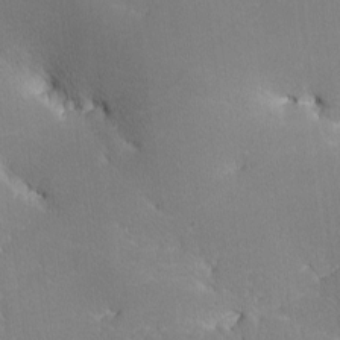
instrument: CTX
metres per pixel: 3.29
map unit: lHvf
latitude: -11.8989
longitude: -104.1956
